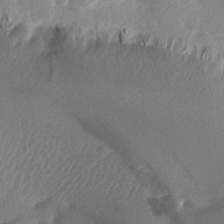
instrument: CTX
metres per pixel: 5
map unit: lAa
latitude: -5.1431
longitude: -130.1956
